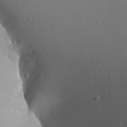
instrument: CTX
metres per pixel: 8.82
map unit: Aa
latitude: 20.2145
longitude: -143.4993
